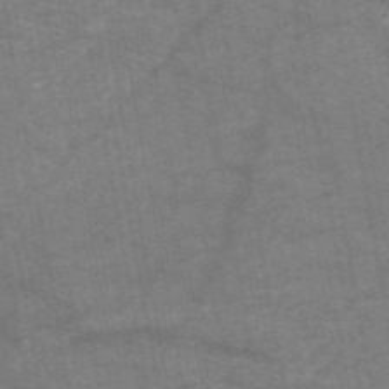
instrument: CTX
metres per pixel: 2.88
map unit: HNb
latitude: -55.6155
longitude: -40.1010
